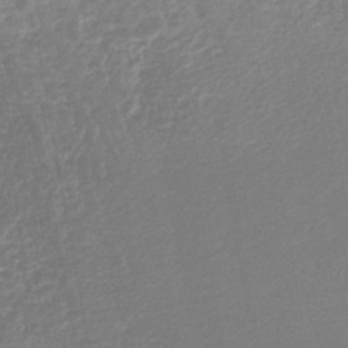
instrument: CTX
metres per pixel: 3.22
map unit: lHb
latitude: -45.0298
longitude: 61.0864
